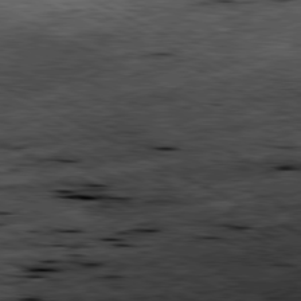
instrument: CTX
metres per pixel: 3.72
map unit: Ap
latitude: -81.1242
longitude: -89.4616
